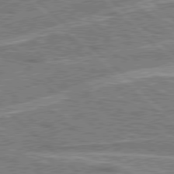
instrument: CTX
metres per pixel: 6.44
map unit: Hpe
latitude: 78.3468
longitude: -156.9513
